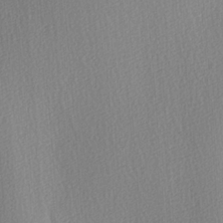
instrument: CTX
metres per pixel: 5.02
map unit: Ave
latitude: 3.4993
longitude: -112.0633
